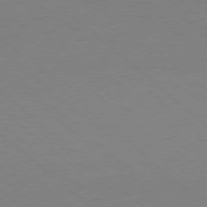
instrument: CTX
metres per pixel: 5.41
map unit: Ap
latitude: -78.3117
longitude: -68.1200
